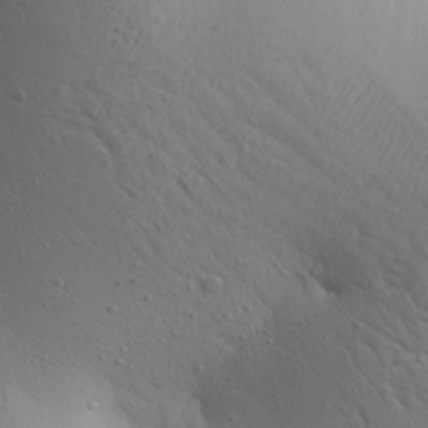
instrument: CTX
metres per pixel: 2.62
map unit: Aa
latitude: 25.6127
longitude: -144.0822
